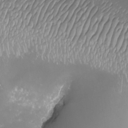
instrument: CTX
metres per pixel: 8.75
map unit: eHh
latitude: -7.1242
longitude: -77.9150
